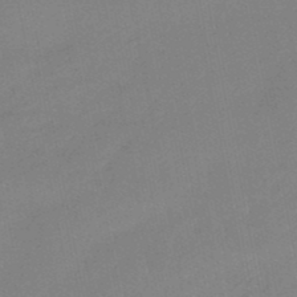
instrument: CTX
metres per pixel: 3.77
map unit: eHb
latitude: -48.1795
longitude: 85.9556
